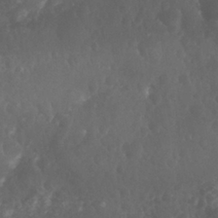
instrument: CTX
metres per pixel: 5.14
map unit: Nhu
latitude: 26.3467
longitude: -63.2915
